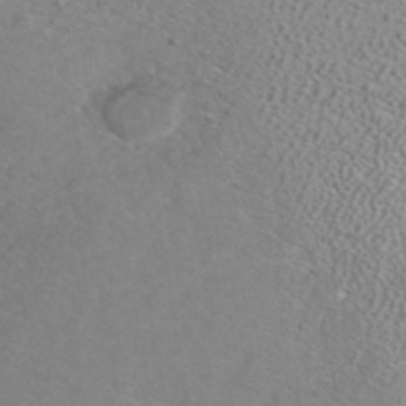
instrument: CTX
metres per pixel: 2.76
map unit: ANa
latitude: 39.4993
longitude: 24.2361
